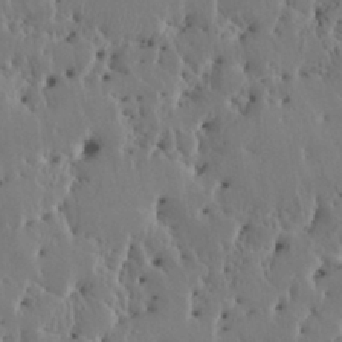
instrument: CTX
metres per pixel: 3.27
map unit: HNhu
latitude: 5.5560
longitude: -0.4790
